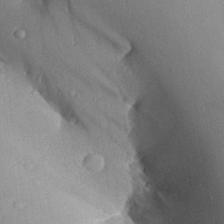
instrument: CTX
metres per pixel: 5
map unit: Aa
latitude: 27.5560
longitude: -129.7072
